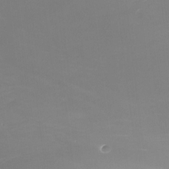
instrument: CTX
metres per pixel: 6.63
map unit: Nhu
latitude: -17.7100
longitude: -48.0255
